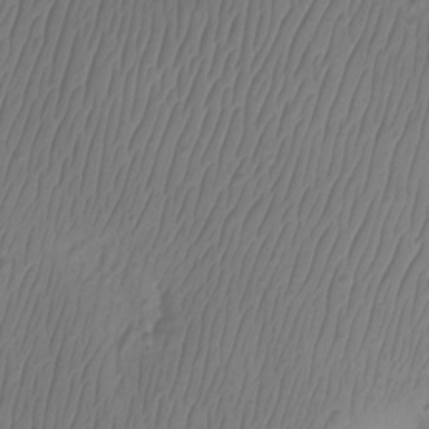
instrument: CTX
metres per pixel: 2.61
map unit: Aa
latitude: -12.5574
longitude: -68.0633
